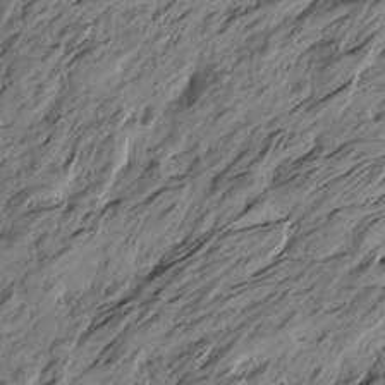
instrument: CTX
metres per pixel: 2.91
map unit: Htu
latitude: -5.5777
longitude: -178.6113
